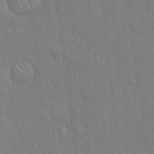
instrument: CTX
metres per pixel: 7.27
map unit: Hto
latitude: 16.1200
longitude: -57.9717
